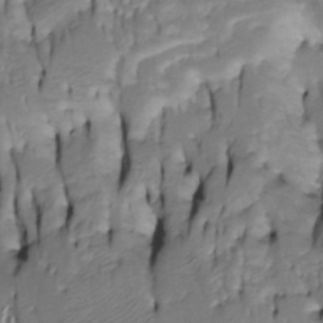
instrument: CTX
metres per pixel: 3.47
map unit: Htu
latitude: -5.0675
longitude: 150.6329
